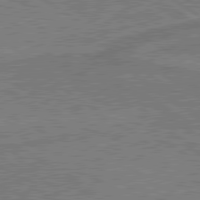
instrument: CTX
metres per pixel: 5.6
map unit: lApd
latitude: 79.9906
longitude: 166.3684
